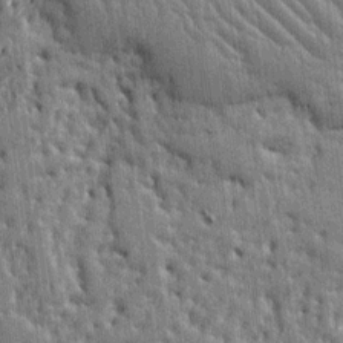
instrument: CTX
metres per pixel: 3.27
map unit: Ht
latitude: 10.8191
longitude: -77.5182
